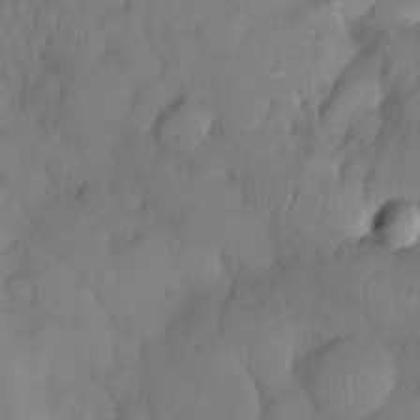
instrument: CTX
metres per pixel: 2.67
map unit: eHh
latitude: -23.3132
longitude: 15.7856
